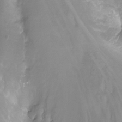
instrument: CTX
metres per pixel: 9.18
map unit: Nhu
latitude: -13.3699
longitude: -62.4601
